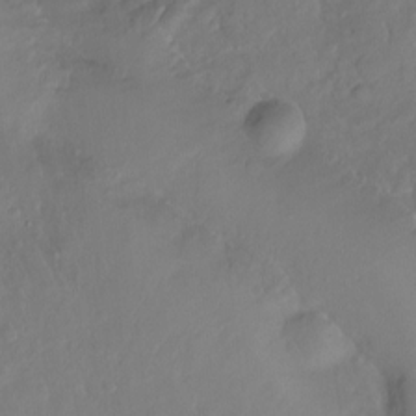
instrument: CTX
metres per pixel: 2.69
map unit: Ht
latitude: -15.2187
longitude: -54.2144
